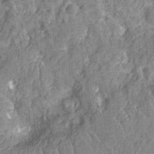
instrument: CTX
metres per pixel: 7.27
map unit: Nhu
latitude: -12.7841
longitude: -23.6127
